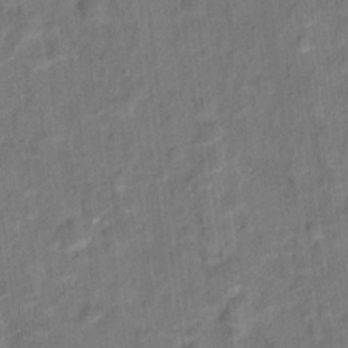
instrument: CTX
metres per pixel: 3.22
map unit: Hto
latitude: 15.9151
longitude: -39.8583
